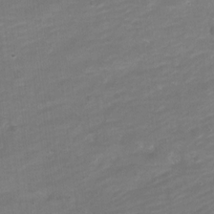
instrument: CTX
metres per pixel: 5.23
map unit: Nve
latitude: -18.4629
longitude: 109.3887
